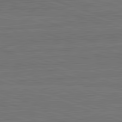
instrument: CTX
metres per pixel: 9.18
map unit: lApd
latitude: 82.8002
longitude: 174.6707
